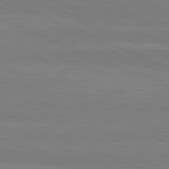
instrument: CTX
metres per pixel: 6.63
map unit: lApd
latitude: 81.5749
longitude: -169.5749
